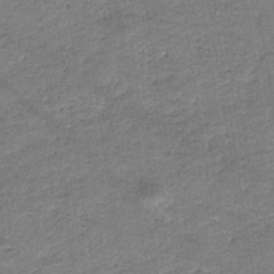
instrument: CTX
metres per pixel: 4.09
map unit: eHb
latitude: -36.9352
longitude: 77.2565
